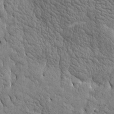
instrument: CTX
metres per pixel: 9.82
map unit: Htu
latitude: -4.2928
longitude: 176.9920
